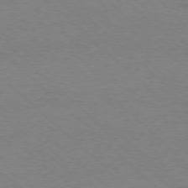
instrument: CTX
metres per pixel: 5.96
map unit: Ap
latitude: -76.3306
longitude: -77.6316
